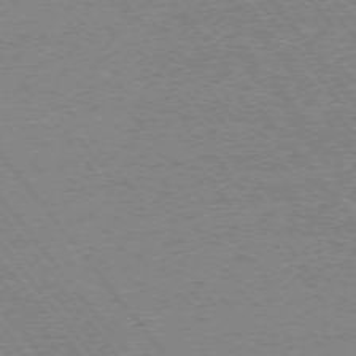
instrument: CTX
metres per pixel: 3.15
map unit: Ap
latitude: -74.9164
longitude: -81.9717
